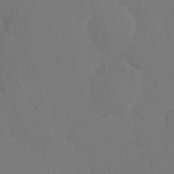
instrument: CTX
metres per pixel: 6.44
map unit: HNhu
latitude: 6.6490
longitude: 4.5573
